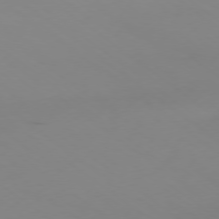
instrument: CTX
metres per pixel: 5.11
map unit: Ap
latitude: -78.0661
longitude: -65.9906
